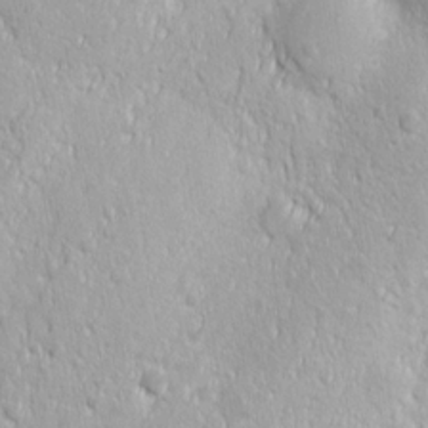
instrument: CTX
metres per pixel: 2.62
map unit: Ave
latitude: -10.7274
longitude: -121.0270
